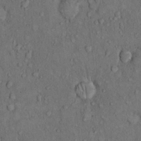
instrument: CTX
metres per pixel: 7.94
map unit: Hto
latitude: 10.4223
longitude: -59.7261
